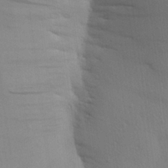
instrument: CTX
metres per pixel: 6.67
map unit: Aa
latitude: 24.0444
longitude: -148.7624
